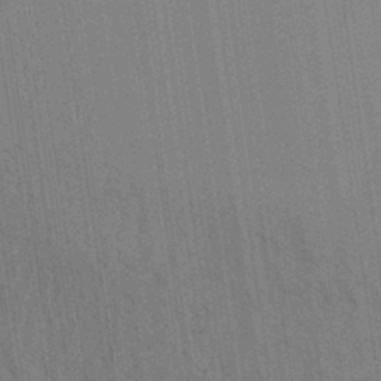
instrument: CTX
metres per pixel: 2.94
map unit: Aa
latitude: 31.2159
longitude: -139.8205
